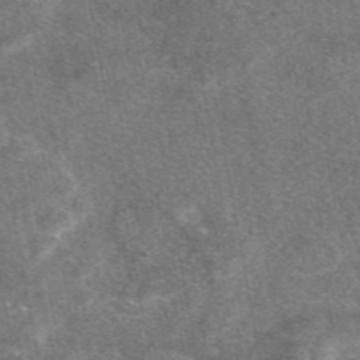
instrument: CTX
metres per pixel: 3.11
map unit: eAb
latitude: 47.4238
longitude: 121.0675
